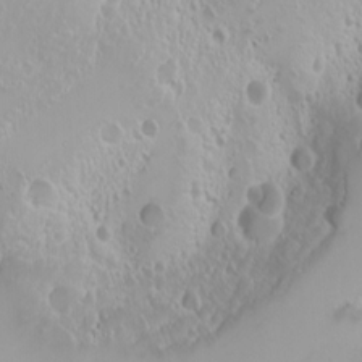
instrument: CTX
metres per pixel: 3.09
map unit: Nhu
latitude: -4.3873
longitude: -87.2159
